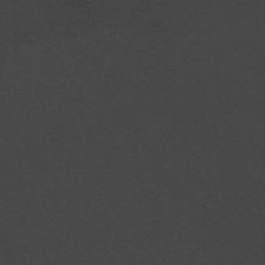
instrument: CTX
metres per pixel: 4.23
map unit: ANa
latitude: -44.8597
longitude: 104.8786
